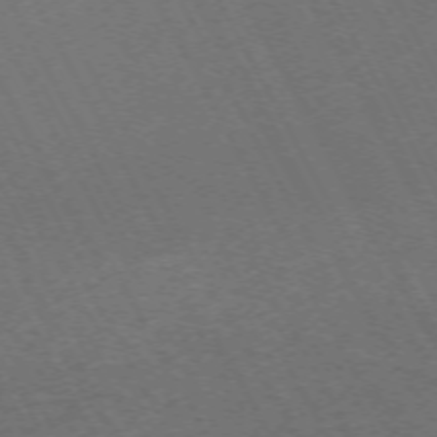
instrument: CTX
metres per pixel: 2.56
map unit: Hpe
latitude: -71.6533
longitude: 9.0108
